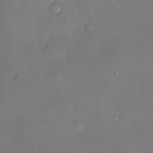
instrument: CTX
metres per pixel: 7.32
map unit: Nve
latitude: -7.2187
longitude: 174.8030
